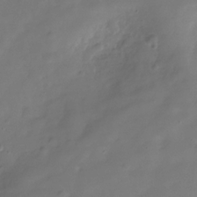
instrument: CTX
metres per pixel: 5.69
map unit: Hve
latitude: -31.1620
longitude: 92.2362
